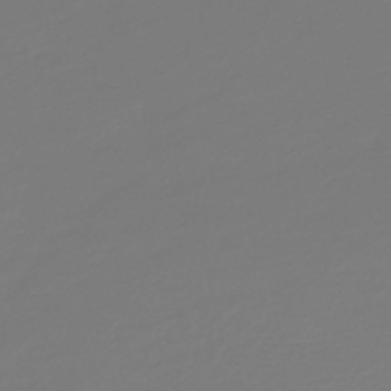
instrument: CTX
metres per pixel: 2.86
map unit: HNb
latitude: -46.7841
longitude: 55.4266
